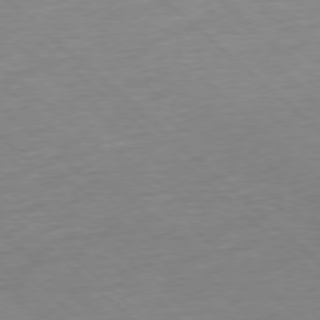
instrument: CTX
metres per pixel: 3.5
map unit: Hpe
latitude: -77.8989
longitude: 14.1228
